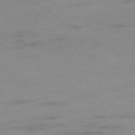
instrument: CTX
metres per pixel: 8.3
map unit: Hpe
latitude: -78.7841
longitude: -22.5168
